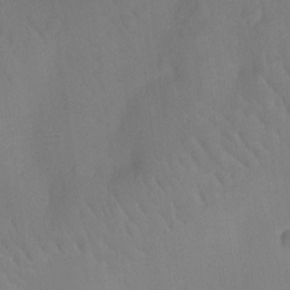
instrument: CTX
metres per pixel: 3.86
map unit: Ht
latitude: -10.1417
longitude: -23.8016
